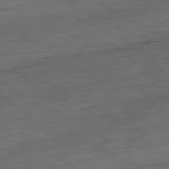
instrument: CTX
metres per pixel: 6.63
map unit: Ap
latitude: -81.4077
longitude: -77.4237
